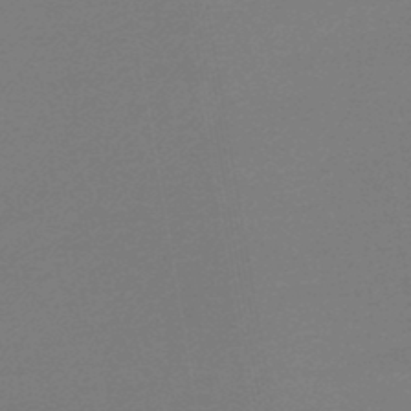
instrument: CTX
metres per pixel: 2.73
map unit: lHb
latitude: -46.2361
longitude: 59.1998
